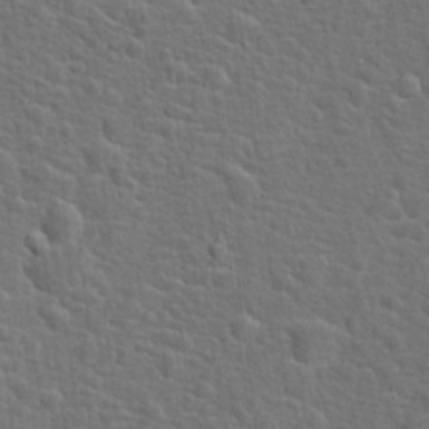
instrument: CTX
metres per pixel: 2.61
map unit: Hto
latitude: 18.7813
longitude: -43.1781
